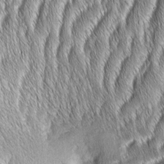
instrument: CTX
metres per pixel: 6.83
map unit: Aa
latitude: 7.1592
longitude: -131.0270
